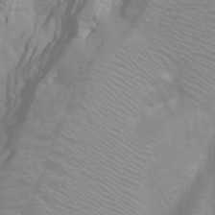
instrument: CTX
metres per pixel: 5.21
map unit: Htu
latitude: -0.6708
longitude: -75.6694
